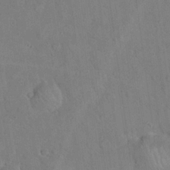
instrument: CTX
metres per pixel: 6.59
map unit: eHh
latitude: 21.9528
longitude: -62.2712
